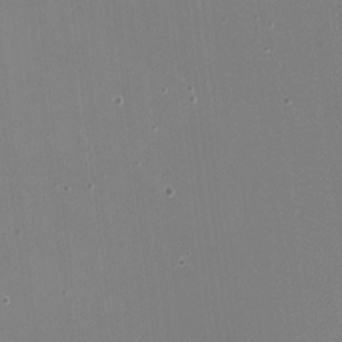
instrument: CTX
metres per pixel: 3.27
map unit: HNhu
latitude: -1.9179
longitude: -5.6694
